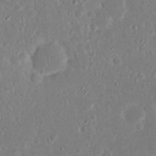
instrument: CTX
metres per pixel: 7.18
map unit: Nhu
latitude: 23.3482
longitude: -71.1592
